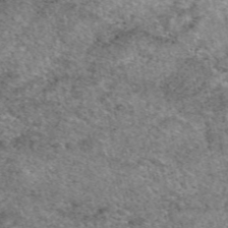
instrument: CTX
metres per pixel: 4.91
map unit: eAb
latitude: 48.4979
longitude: 113.8800
